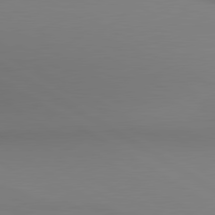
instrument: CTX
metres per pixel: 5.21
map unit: lApd
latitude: 80.6679
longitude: 138.1606
